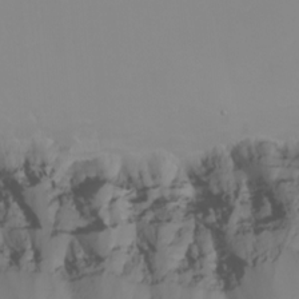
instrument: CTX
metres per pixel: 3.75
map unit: Nhu
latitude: -4.5384
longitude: -80.0444
